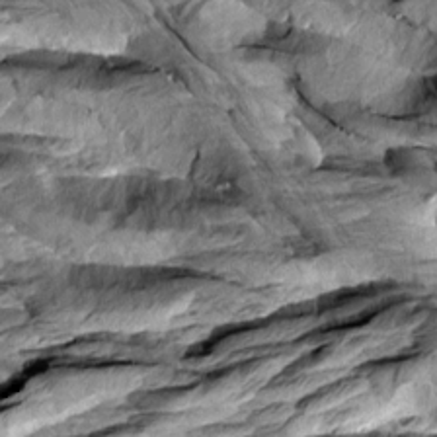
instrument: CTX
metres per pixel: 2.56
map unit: Aa
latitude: 7.9339
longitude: -133.1214
